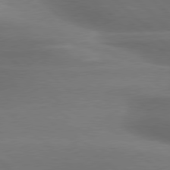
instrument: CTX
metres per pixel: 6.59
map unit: lApd
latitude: 79.3104
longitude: -115.9906
